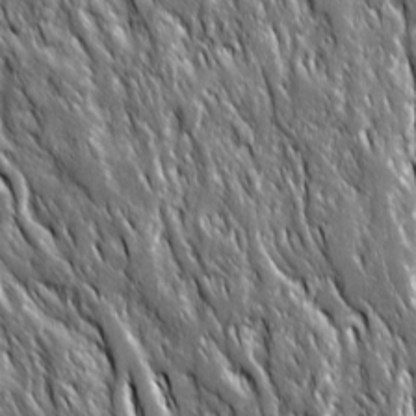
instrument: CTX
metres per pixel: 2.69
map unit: Ave
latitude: 15.1404
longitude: -133.7639
